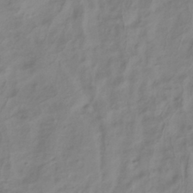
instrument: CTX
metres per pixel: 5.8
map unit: ANa
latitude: -38.8597
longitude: 96.5952
